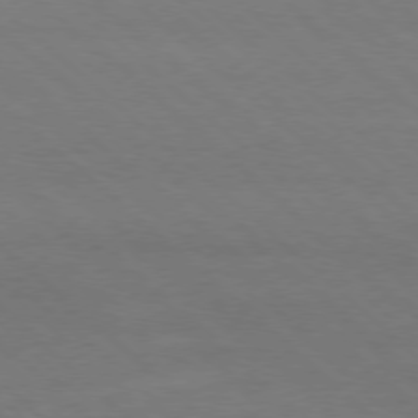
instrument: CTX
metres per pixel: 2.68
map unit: Ap
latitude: -78.3495
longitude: -86.6301
